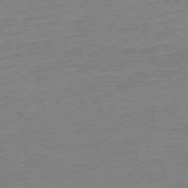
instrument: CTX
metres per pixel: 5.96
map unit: Ap
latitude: -74.7086
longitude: -84.4979
